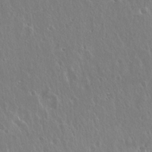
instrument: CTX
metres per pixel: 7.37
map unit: Hto
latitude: 19.0647
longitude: -57.3859
